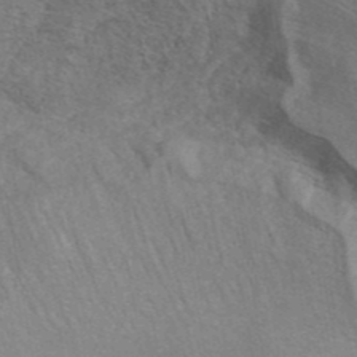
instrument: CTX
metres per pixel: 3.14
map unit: eAb
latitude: 42.4223
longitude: 106.3496
